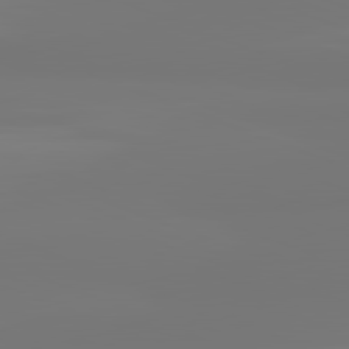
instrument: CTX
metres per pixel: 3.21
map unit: lApd
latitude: 81.8583
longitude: -177.2159
